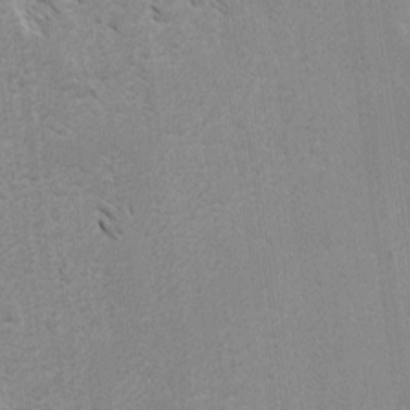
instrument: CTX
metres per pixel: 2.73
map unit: lAvf
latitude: -4.8408
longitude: -114.3089
